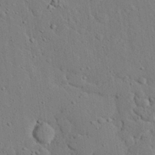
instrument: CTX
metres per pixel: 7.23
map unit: eHh
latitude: 24.9135
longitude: -80.5735
